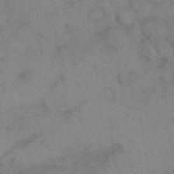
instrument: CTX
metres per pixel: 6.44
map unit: Nhu
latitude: 26.7246
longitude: -69.8583
